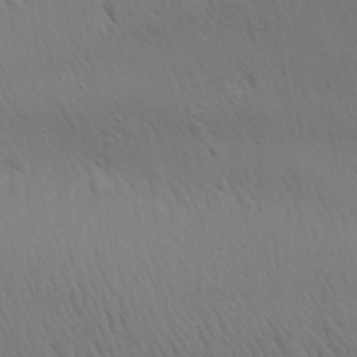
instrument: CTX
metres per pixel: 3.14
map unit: Aa
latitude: 26.0444
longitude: -141.8583
